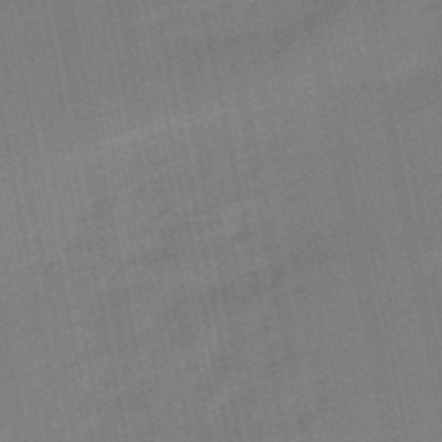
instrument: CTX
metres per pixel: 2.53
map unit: lHb
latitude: -49.8801
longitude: 80.4818
